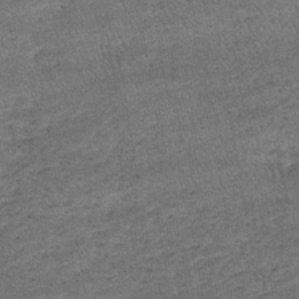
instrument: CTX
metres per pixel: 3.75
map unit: lHb
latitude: -39.8611
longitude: 67.8423
